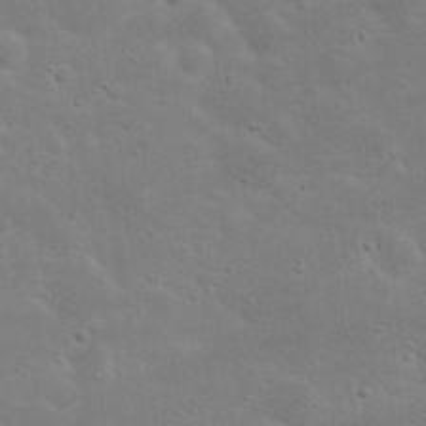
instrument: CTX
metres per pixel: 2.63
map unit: Nhu
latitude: 23.0647
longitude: -71.8394
